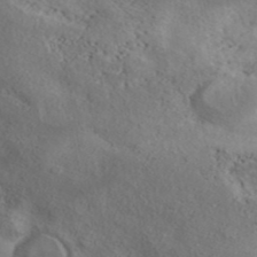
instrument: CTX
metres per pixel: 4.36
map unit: ANa
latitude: 42.2145
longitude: 52.4440
